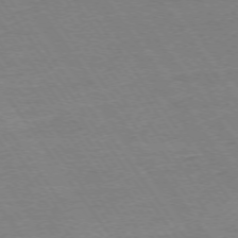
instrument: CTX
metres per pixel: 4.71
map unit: Ap
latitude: -74.7086
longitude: -83.1025
